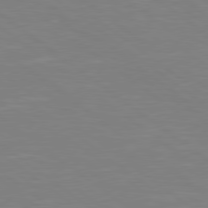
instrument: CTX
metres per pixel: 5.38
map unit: Hpe
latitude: 78.8758
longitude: -148.9136
